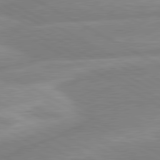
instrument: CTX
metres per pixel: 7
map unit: lApd
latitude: 80.7624
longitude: -168.3656
